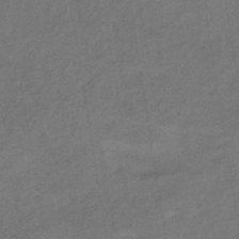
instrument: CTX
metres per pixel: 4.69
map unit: HNhu
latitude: -42.3306
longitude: 90.4062
